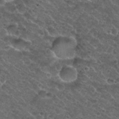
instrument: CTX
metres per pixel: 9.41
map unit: Nhu
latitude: 29.7449
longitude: -49.6694
